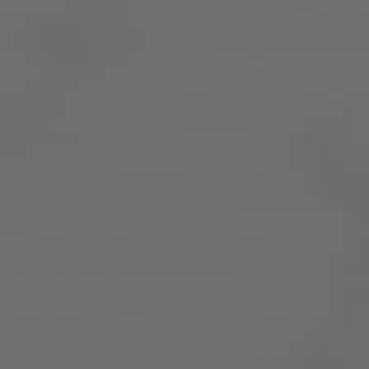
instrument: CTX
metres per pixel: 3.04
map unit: lApd
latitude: 79.1781
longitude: -163.2726
